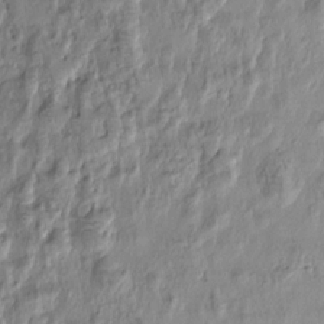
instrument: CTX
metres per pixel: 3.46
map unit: Htu
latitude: -0.5196
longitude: -177.5560
